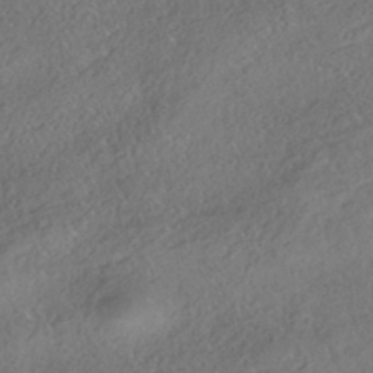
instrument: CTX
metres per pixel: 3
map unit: HNhu
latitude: -42.0849
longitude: 103.8422
